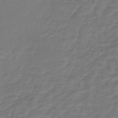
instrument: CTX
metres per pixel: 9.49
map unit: lHb
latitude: -42.6707
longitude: 64.2173
